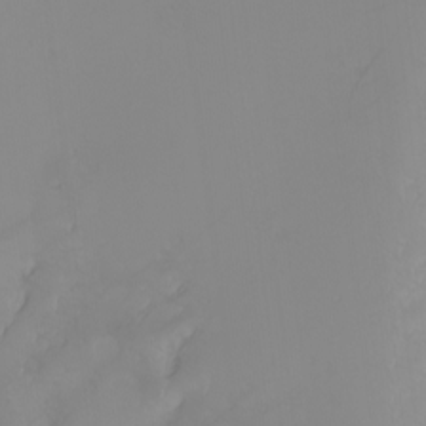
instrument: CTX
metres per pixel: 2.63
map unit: Nhu
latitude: -4.1794
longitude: -84.7246
